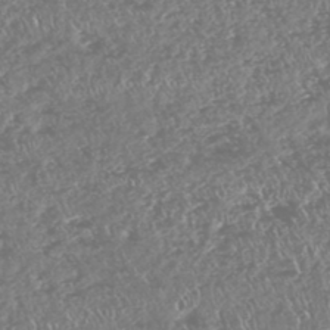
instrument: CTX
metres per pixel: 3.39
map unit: HNhu
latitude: -47.3698
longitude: 31.1053
